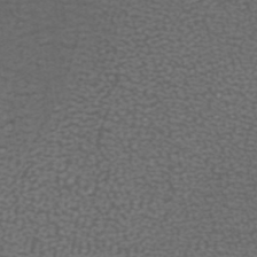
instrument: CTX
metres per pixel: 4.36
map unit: ANa
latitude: 38.6868
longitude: 23.1998
